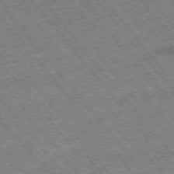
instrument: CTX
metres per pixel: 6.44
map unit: Hpe
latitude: -75.6533
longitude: -20.2712
